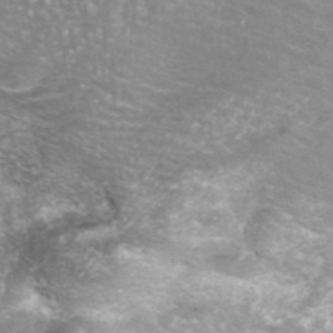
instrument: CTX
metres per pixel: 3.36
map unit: ANa
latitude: 42.5735
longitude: 25.1620
